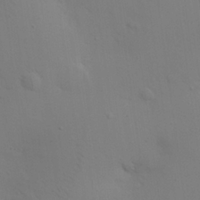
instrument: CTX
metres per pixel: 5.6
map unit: eHh
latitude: 25.4993
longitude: -69.8206
